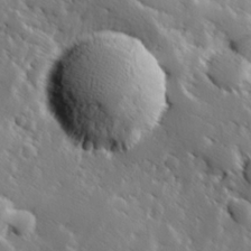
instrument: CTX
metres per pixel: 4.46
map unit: Hve
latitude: 25.2725
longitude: 145.8989
